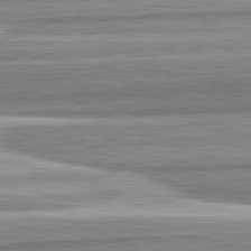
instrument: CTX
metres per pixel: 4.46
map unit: lApd
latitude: 82.5167
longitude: 167.9556
